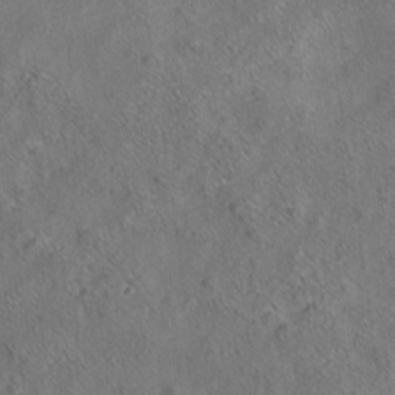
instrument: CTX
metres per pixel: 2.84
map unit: eHh
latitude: 6.5924
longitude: -76.8380
